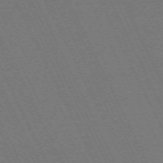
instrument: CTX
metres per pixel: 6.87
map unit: Hpe
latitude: -71.4266
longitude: 13.0675
